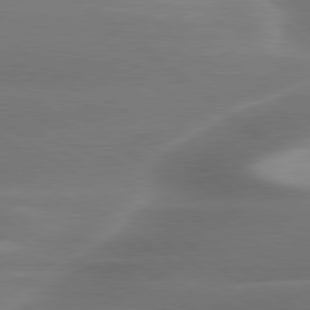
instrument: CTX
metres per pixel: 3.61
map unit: lApd
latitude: 79.7072
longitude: -117.8206
